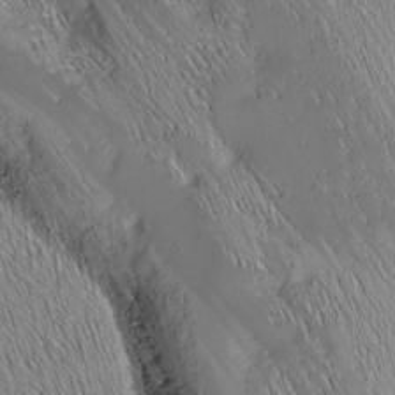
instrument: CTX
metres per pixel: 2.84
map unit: Nhu
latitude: -7.4265
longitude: -151.9717
